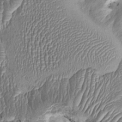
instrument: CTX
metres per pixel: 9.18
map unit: Ht
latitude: -0.3118
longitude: -14.3279
